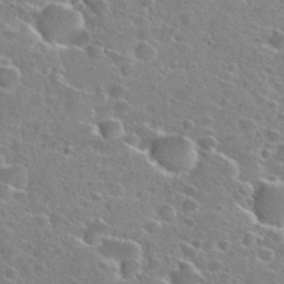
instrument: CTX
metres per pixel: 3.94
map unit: Hto
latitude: 26.1767
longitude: -47.1781
